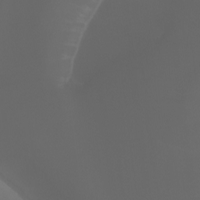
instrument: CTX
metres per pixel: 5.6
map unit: Aa
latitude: -7.0675
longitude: -73.0270
